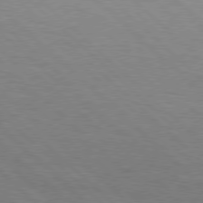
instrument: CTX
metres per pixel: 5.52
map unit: Hpe
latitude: 77.4993
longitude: -155.8394
